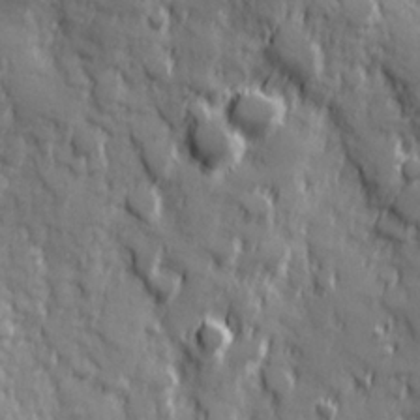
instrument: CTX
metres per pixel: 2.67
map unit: Hve
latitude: 25.4615
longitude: 146.5573
